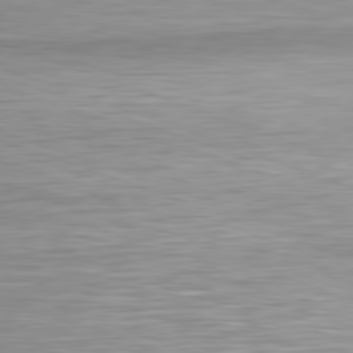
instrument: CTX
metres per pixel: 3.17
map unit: Ap
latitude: -81.8045
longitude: -78.6113
